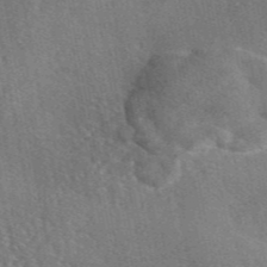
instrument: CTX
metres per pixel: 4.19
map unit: eAb
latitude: 45.8772
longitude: 113.0298
